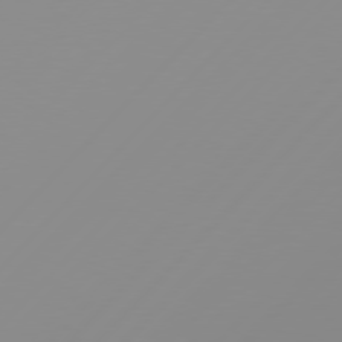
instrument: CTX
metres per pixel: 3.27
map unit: Hpe
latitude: 77.7827
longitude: -139.4804
